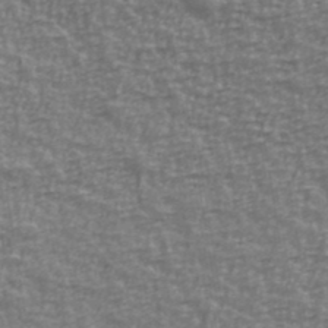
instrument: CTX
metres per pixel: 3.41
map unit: Ave
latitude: 40.9702
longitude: -113.5938
